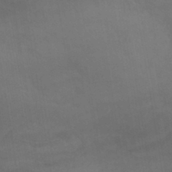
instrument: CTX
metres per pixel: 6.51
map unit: lHb
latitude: -40.7841
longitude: 66.5952
